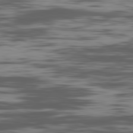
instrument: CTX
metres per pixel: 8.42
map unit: Ap
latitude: -81.9367
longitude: -69.3293
